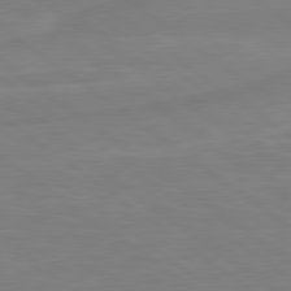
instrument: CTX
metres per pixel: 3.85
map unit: lApd
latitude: 79.3671
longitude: -148.6868
